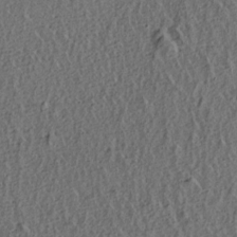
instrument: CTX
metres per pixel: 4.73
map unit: lAa
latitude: 4.4979
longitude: -113.3859
